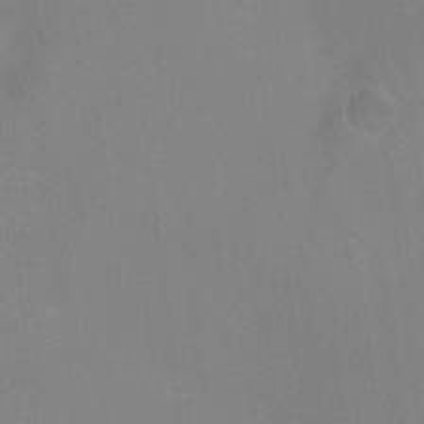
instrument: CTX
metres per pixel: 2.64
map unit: Ht
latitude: -3.1620
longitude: -17.4049
